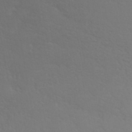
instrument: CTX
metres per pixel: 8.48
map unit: ANa
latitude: 41.2536
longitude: 53.6344
